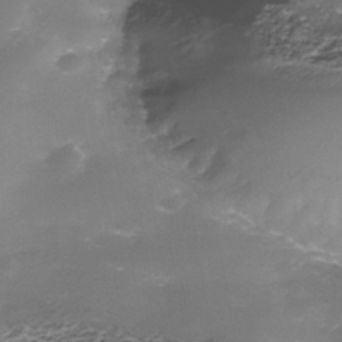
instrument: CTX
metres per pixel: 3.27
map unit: Nhe
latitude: -39.2565
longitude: -116.4034
